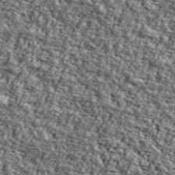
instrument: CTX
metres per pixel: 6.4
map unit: Ave
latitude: 43.4993
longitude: -110.8569
